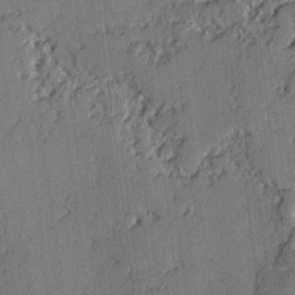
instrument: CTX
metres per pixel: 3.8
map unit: lAvf
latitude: -2.5762
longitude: -107.8583
